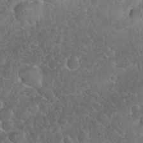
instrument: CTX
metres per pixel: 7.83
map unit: eHh
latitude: 35.8772
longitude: -63.2915
